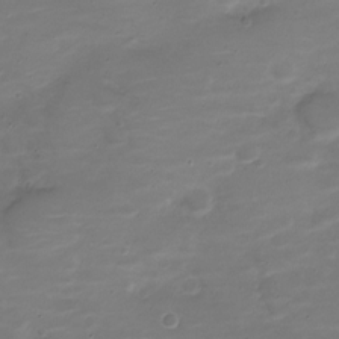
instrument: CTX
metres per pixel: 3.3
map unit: Nve
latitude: -20.9919
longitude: 104.4251
